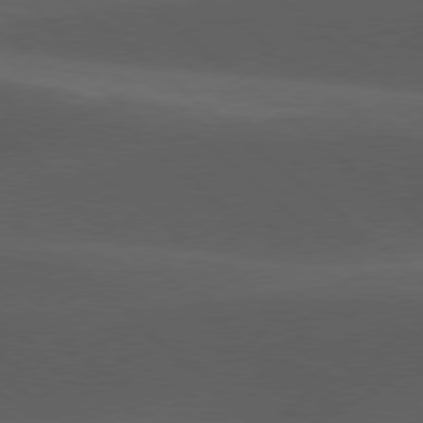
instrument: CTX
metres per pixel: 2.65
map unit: lApd
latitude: 77.7827
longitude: -55.2159
